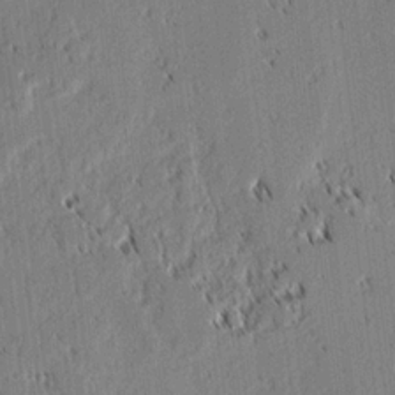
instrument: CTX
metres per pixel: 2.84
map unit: lAvf
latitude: 1.9339
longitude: -106.6113
